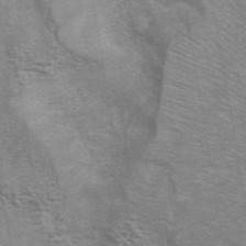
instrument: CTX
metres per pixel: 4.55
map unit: eAb
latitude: 42.3656
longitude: 106.3496
